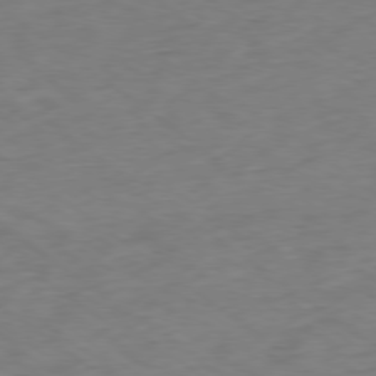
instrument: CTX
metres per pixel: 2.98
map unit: Ap
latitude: -78.9352
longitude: -77.3670
